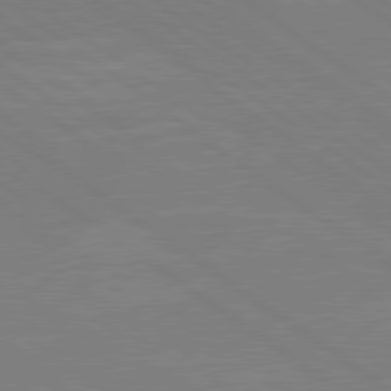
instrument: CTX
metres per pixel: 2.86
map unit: Hpe
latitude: 79.2726
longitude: -124.9513
